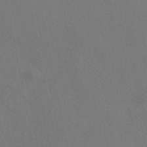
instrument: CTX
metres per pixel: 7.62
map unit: eAb
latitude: 46.7624
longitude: 116.0472
